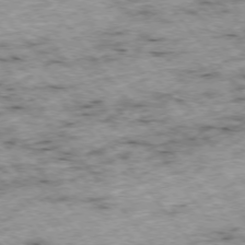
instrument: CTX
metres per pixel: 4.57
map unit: Hpe
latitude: -75.9556
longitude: -18.7813
